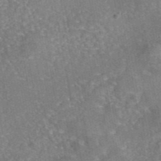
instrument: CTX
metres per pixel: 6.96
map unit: eAb
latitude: 45.6505
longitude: 107.5966
